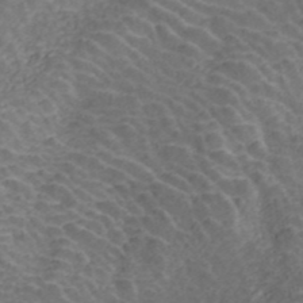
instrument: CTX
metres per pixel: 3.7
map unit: ANa
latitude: 42.7624
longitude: 34.1417
